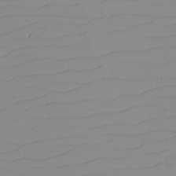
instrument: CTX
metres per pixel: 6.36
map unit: eHh
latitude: -6.5384
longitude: -80.1011
